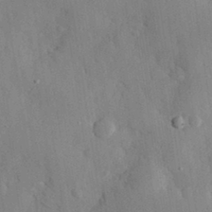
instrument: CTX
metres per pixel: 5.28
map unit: eHh
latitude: 30.6491
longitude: -76.5168
